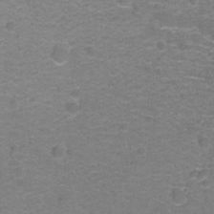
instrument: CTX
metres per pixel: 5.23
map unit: Hto
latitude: -1.3321
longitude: -34.3089
